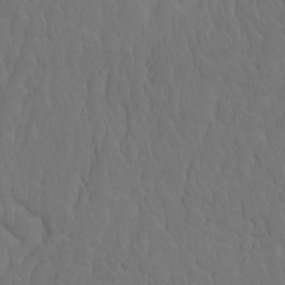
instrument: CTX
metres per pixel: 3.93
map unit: eHh
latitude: -1.9745
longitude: 15.0487
